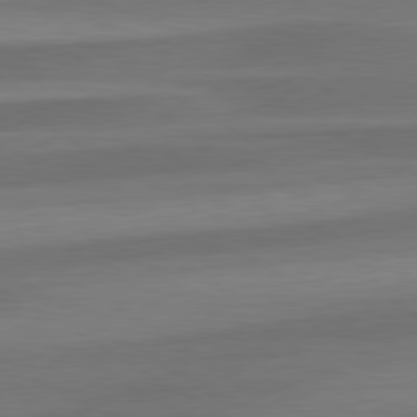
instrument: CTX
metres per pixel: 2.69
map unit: lApd
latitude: 79.6316
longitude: -88.8947
